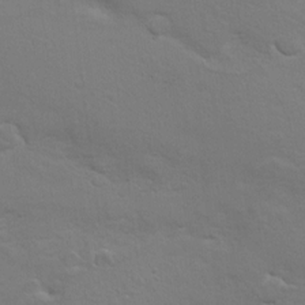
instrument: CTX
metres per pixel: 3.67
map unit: Hto
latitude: 8.4601
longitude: -31.2726
